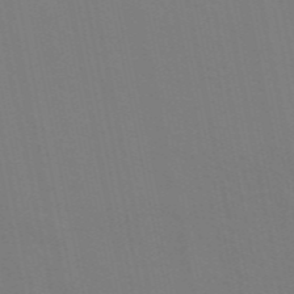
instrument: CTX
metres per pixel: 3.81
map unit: ANa
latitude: 49.0081
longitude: -76.8947
